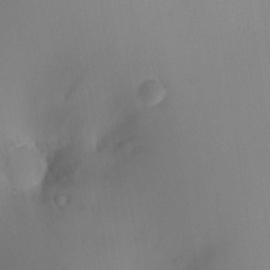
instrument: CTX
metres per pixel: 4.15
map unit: HNhu
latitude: 8.1011
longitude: 8.4818
